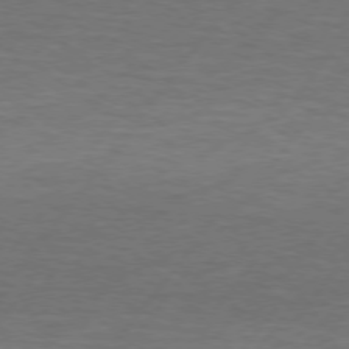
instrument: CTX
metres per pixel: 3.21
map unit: lApd
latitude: 74.4601
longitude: -78.1389
